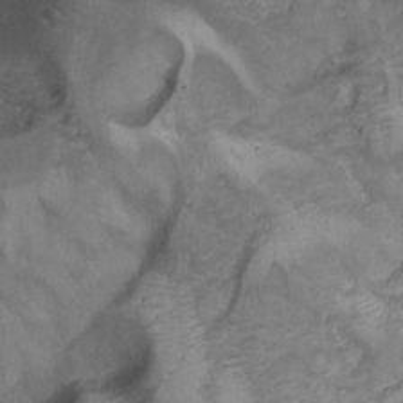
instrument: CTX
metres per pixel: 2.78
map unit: Ht
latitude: 0.1389
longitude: -37.3671
